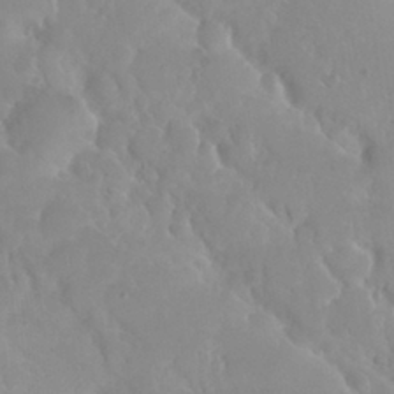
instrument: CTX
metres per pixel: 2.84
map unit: Nhu
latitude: 28.9891
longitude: -54.9136
